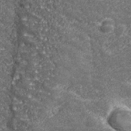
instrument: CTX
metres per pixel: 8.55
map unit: eHh
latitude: 43.1025
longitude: -89.8395
